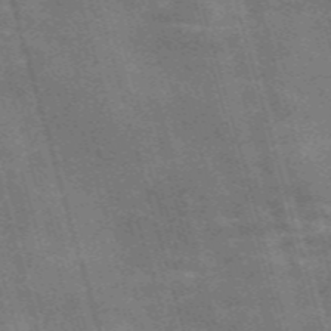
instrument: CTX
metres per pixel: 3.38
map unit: Nve
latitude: -59.1809
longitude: 65.8989
